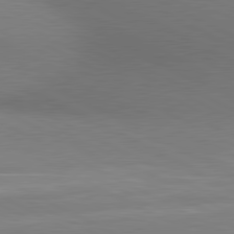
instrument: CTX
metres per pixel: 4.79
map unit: lApd
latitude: 80.8191
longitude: 139.6533
